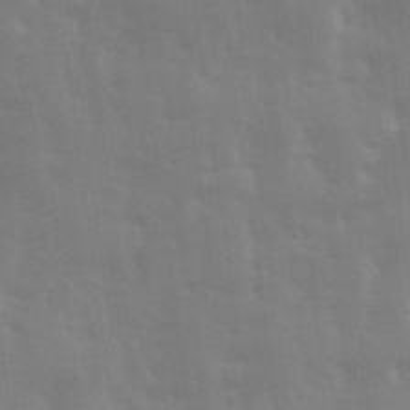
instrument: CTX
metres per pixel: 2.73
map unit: Ave
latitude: 13.2537
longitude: -103.8394
